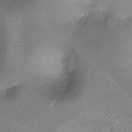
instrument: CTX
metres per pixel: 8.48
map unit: Ht
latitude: -17.3888
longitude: -44.7435
